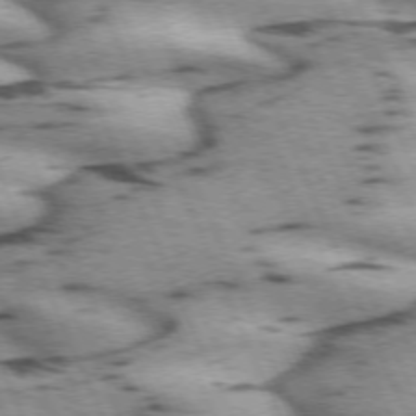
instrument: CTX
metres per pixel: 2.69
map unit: lApd
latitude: 72.2334
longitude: -54.2333
